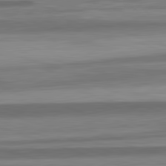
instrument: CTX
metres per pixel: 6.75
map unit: lApd
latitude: 82.7624
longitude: 179.2565
